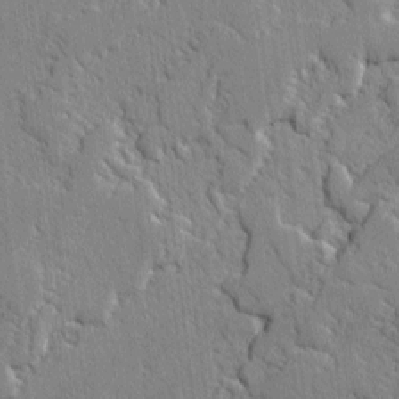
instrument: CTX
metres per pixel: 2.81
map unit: lAvf
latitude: -1.9179
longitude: -109.2914
